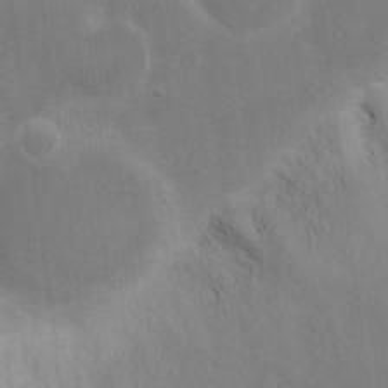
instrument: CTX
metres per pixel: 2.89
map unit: eHh
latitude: 16.1578
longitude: -72.3468
